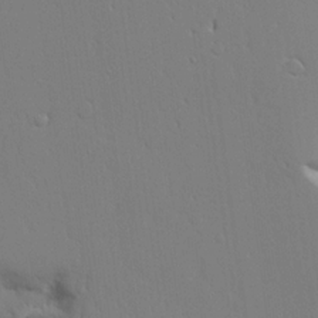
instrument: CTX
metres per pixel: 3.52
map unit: Aa
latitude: 21.0837
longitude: -124.5356
